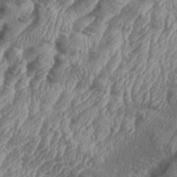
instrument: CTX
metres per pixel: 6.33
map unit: eHh
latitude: 36.2334
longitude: -137.2537
